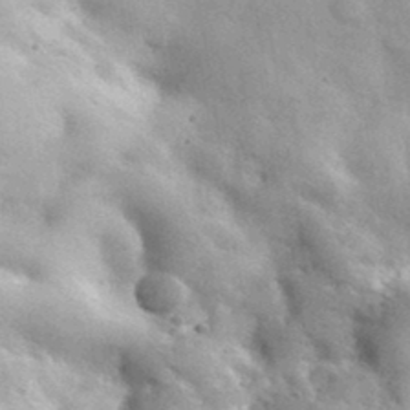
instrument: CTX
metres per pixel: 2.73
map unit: lHvf
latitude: 36.2334
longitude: -90.0822
